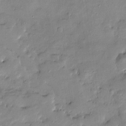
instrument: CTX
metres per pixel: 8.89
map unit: Htu
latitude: -9.1053
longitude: 176.7841
